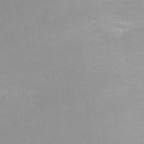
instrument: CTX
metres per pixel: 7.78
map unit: Ht
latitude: 0.8947
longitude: -35.8394
